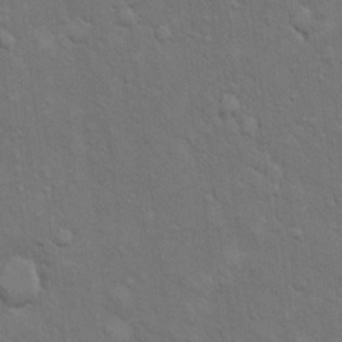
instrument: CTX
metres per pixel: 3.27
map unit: eHh
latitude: 15.9717
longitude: -66.3089
